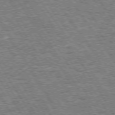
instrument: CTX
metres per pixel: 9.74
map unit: Hpe
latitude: 73.9717
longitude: -139.5749
